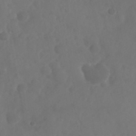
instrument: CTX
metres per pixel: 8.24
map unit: Nhu
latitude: 25.2159
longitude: -62.8191
